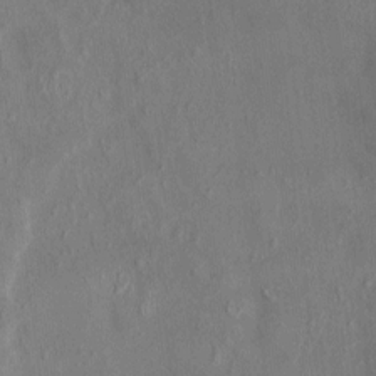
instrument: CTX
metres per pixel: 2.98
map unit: HNhu
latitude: 4.8569
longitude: 7.1242
